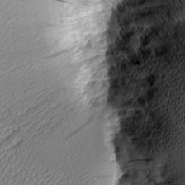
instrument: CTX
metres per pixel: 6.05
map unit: Aa
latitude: 8.6680
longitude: -128.9702
